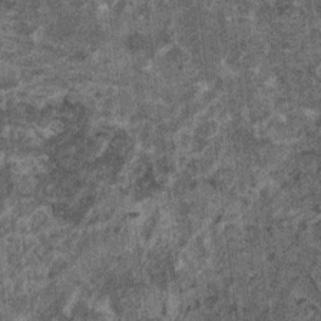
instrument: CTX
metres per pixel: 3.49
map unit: HNhu
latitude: 0.3467
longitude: 5.2754
